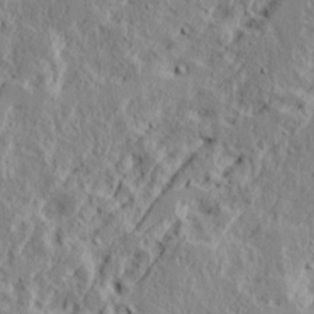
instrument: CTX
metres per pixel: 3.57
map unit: Ave
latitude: 15.7450
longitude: -138.0822
